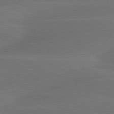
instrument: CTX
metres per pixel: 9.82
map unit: lApd
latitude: 79.7828
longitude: -89.0081
